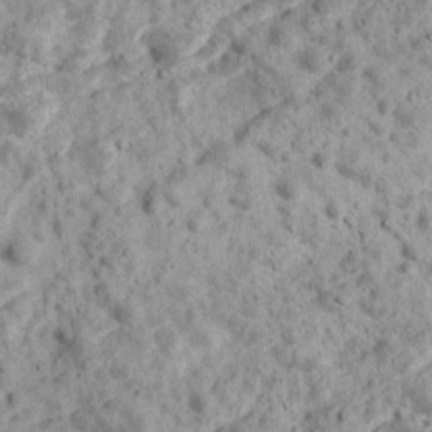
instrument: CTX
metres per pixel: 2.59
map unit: Ave
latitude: 17.8205
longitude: -134.3845
